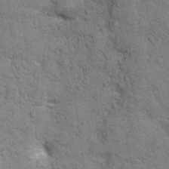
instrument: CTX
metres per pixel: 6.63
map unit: Hto
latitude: 10.9514
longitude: -37.1214
